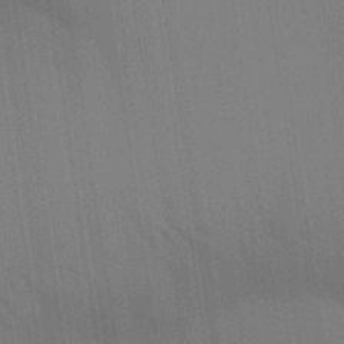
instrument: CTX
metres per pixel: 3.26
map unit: Aa
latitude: 31.9906
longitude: -139.8394
